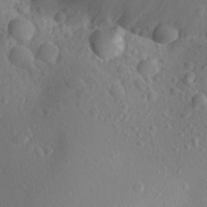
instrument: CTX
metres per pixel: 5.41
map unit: Aa
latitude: 22.6679
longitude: -145.6694
